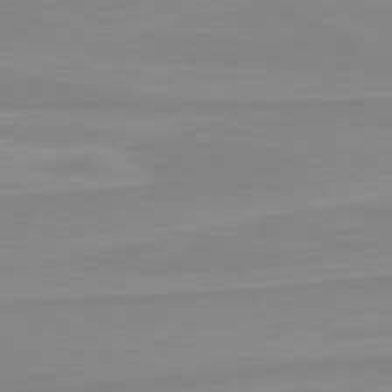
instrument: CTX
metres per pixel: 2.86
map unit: lApd
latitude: 80.4412
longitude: 171.8989
